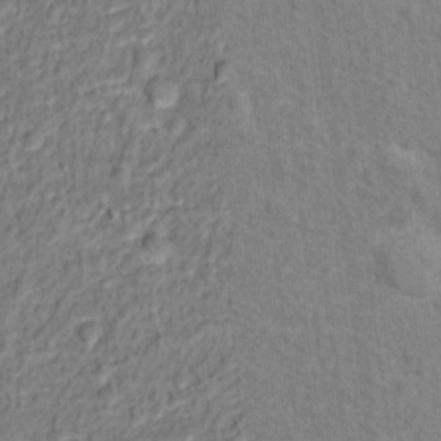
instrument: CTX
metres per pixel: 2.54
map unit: Hto
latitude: 12.8002
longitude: -38.1011
